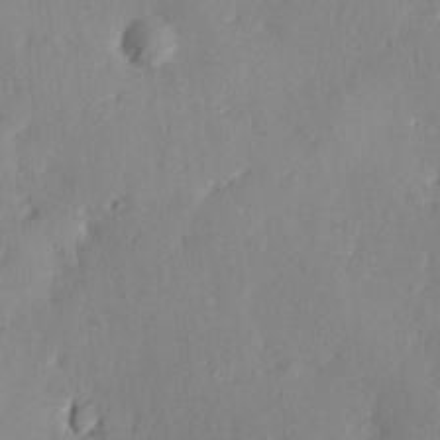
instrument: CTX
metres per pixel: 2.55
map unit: Ave
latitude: -10.4629
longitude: -121.8017
